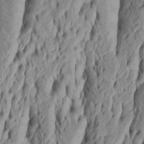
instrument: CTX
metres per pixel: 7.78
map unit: Htu
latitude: -5.5210
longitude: 151.6343
